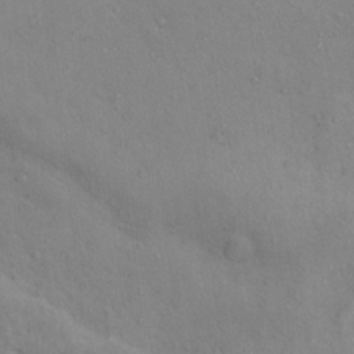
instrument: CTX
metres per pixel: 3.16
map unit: Ht
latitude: 12.3845
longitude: -39.7827
